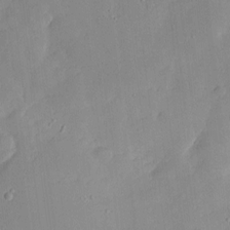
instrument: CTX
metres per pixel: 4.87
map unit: Htu
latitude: -8.5196
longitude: 176.3873
